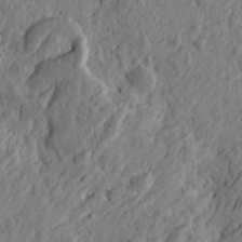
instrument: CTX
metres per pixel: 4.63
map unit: Htu
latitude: -2.6707
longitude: -178.6302
